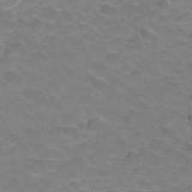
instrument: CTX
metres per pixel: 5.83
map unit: Hve
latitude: -30.3495
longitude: 95.2753
